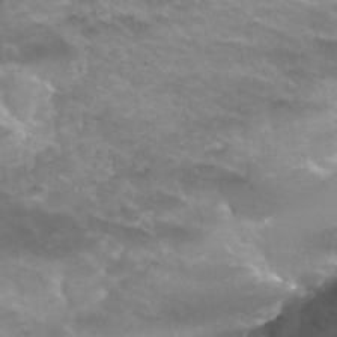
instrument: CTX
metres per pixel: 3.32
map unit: Hto
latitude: 33.8961
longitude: -47.6316
